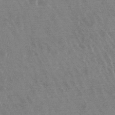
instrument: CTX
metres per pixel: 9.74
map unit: lHb
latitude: -48.0661
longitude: 72.9353
